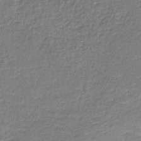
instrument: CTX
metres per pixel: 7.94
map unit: eAb
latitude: -35.9367
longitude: 52.3306
